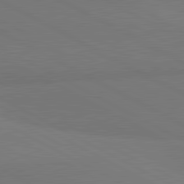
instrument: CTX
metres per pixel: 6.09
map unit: lApd
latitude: 81.8205
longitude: 159.5966
